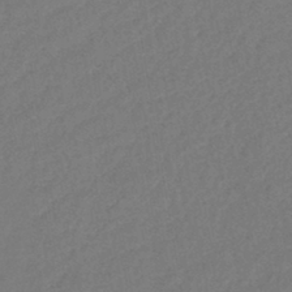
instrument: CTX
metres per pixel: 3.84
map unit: lHb
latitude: -43.0297
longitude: 78.1794
